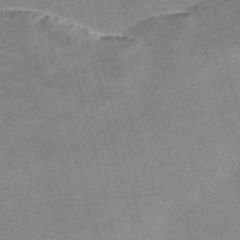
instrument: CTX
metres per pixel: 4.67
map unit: Nve
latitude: -58.5384
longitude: 64.7274
